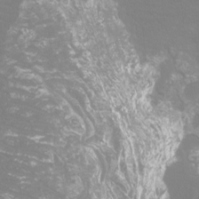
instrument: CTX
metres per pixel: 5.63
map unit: Htu
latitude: -12.7652
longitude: -71.2915
